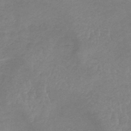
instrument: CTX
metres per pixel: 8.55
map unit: lHb
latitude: -40.3495
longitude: 66.9731
